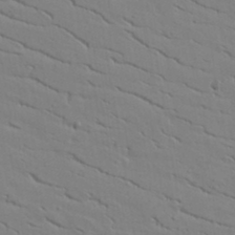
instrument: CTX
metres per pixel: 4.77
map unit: lAvf
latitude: 16.2145
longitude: -125.5938
